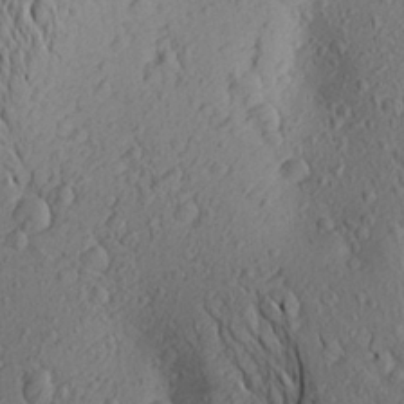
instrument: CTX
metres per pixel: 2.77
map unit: Aa
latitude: 24.1199
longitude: -144.6868
